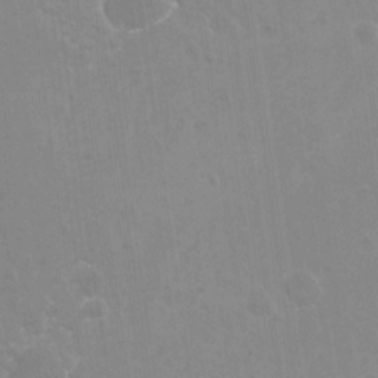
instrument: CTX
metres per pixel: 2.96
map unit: Hto
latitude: -8.4629
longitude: -43.3293
